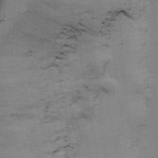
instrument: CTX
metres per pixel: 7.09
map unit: Ave
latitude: 13.6505
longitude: -102.4790
